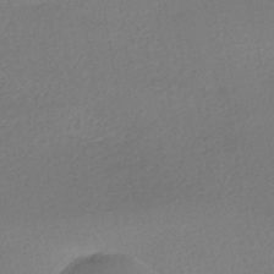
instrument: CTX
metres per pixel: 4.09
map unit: HNhu
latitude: -40.5574
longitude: 95.1242
